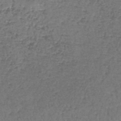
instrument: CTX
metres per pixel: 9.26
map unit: lHb
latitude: -44.4629
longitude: 58.2739
